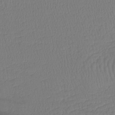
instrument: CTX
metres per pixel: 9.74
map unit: lHb
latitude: -34.5574
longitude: 64.3307
